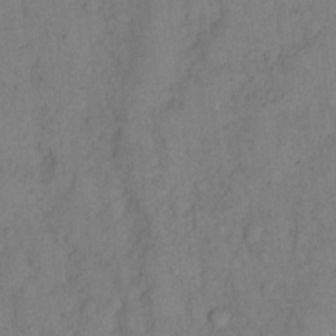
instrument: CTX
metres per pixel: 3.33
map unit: Hto
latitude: 8.6113
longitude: -58.5168
